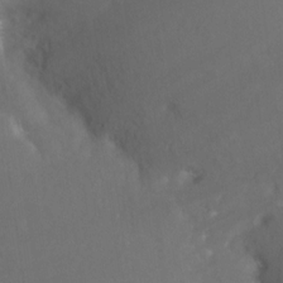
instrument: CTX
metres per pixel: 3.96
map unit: Nhe
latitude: -27.1053
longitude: -109.4237
